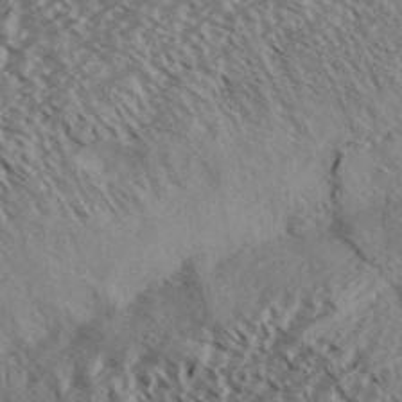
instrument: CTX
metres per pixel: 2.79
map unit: Aa
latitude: 33.3104
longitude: -139.8016
